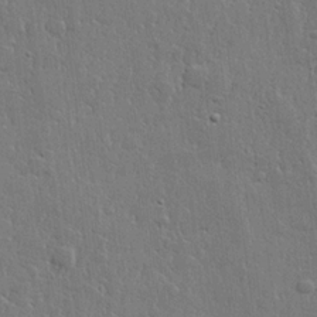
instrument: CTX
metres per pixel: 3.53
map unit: lHvf
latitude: 22.5924
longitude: 145.1431
